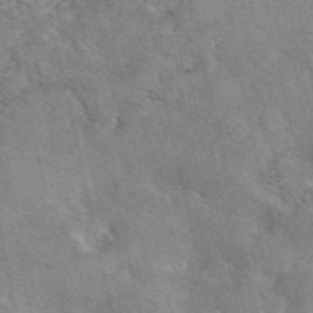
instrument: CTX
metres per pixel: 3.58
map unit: eAb
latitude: 48.9136
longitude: 121.8044
